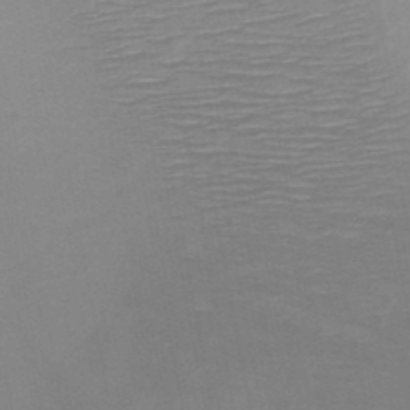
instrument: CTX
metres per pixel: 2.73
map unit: HNb
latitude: -48.5196
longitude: -44.8002
